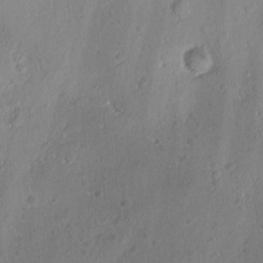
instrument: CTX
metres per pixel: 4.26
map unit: Ave
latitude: -10.5574
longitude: -121.4616
